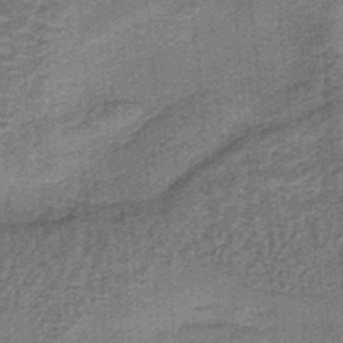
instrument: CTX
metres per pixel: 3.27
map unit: HNb
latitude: -36.1794
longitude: 57.5021
